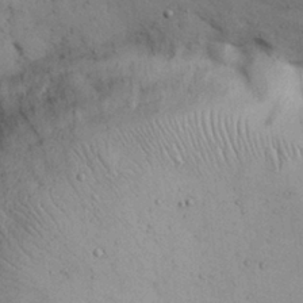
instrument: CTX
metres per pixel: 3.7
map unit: Nhu
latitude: 27.2726
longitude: -71.2726
